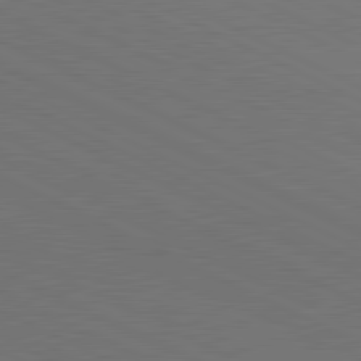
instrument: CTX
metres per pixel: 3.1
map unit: lApd
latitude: 81.2348
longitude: 148.8597
